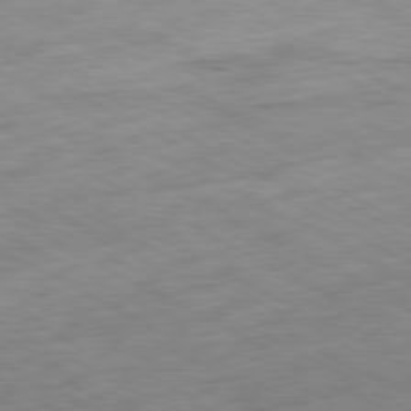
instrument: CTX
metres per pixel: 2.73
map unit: Ap
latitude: -81.0676
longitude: -73.8017
